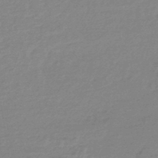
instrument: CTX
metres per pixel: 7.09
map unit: eHb
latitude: -45.1431
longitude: 89.8611
